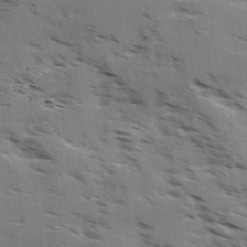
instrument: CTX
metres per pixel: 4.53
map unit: Ave
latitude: 1.3103
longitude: -110.7246
